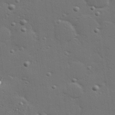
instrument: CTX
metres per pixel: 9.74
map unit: Hve
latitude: 27.6127
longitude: -91.8583
